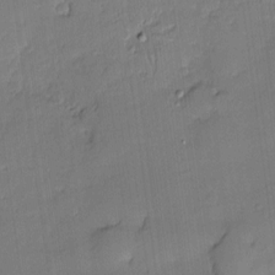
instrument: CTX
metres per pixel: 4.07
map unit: Hve
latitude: -9.7666
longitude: 176.2173
